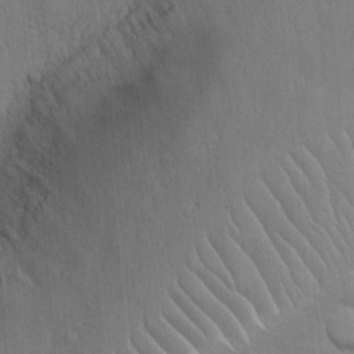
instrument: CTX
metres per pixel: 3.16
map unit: Ht
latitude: -4.2928
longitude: -14.7813
